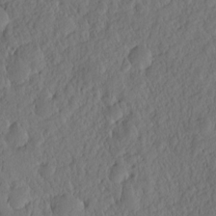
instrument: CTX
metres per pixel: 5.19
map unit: eHh
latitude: -2.7463
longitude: 14.8786
